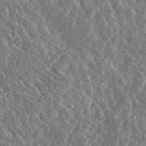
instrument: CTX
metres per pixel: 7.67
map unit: lHvf
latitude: 36.8758
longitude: -89.1026
